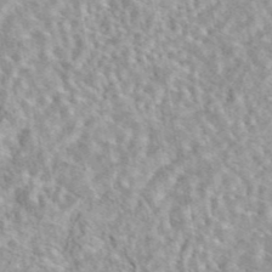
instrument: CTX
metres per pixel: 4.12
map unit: eAb
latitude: 44.1955
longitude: 109.2565
